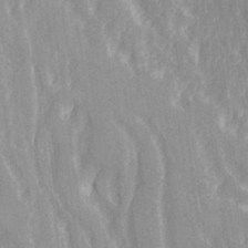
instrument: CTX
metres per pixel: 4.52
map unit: Ave
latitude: 21.7639
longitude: -134.1200
